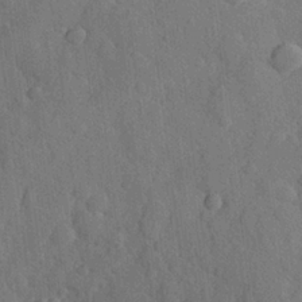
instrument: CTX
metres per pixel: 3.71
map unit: Hve
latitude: 24.6868
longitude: 149.3888
